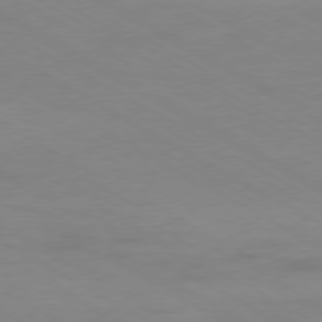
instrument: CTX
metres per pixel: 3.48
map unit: Ap
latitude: -76.4251
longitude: -76.4034
